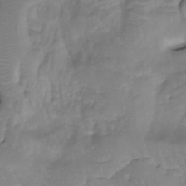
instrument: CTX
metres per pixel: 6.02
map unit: Nhu
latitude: -4.5007
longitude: -84.6869
